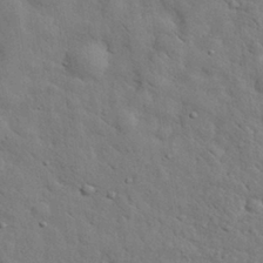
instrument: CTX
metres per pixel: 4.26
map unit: eHh
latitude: 29.1592
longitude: -75.9528
